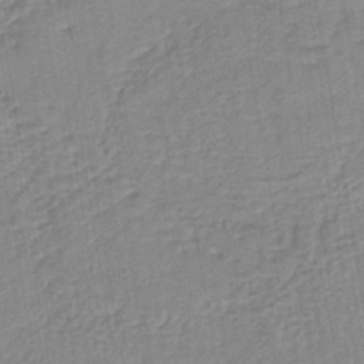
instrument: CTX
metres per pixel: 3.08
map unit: lHb
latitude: -40.0094
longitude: 60.7274
